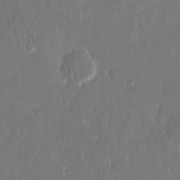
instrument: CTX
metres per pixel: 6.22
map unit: eHh
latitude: 15.1026
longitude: -72.4601
